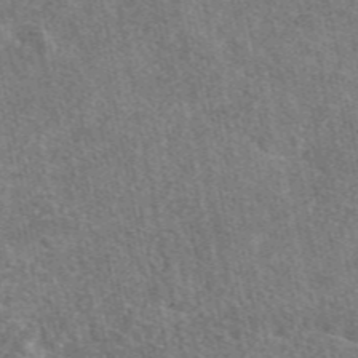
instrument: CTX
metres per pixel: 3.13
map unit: eAb
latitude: 48.7435
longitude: 116.8407
